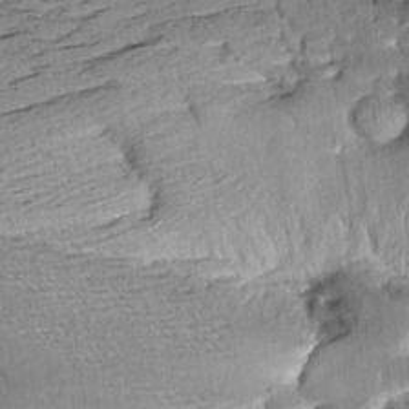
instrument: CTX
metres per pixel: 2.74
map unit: Aa
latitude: 10.4034
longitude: -141.4993
